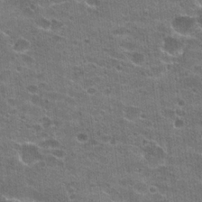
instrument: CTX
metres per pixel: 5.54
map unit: Hto
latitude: 22.4223
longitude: -42.8191
